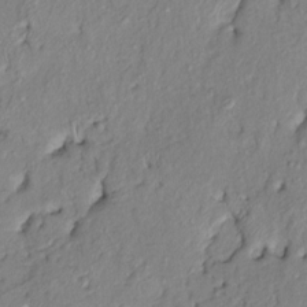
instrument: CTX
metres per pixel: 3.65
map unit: Htu
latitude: -6.1417
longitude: 154.6140
